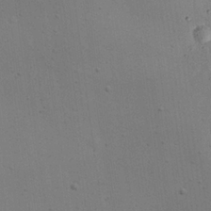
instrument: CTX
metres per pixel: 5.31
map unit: eHh
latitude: 24.9513
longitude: -71.3670
